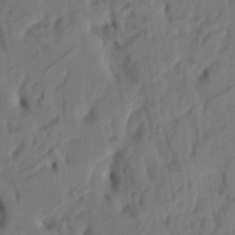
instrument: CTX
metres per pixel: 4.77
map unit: eHh
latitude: 5.3293
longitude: -73.8206
